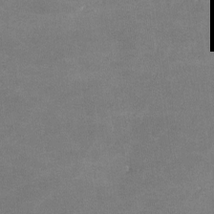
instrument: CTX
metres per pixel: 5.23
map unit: lHvf
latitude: -10.9920
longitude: -102.8758
